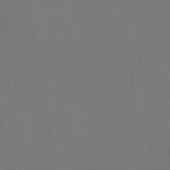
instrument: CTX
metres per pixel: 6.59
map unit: HNhu
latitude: 10.4790
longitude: 23.2376
